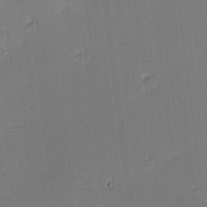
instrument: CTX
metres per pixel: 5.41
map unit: eHh
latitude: -3.2186
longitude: -83.5182
